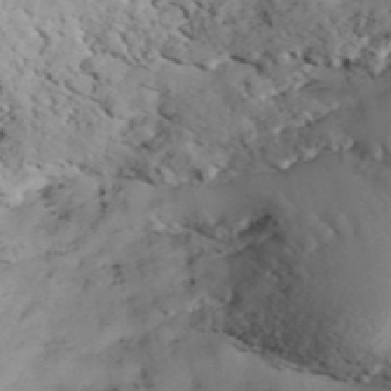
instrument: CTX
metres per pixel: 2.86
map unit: ANa
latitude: 41.8961
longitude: 55.0864
